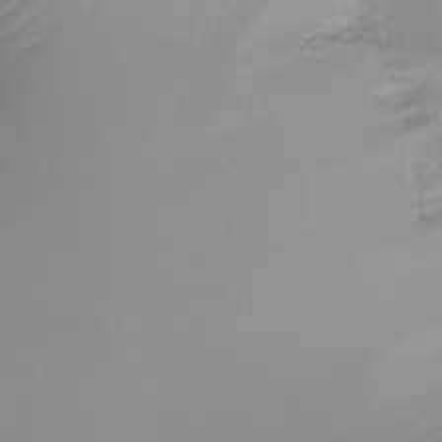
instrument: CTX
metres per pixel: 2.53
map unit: Ht
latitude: -16.0094
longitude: -44.9891
